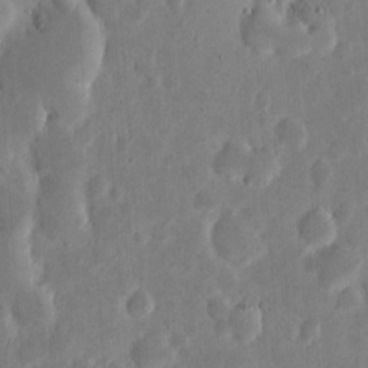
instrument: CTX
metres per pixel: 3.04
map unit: eHh
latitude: 6.6868
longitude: -70.6679
